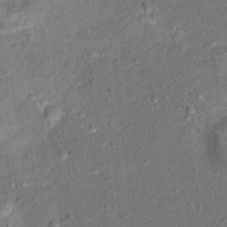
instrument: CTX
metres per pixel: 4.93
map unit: Ht
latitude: 13.6127
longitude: -39.2348
